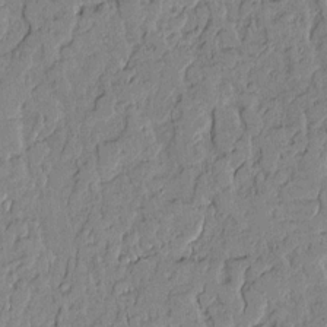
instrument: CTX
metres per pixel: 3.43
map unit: Aa
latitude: 10.8569
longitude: -129.1214
